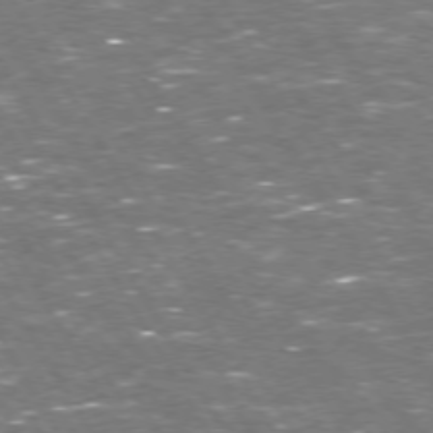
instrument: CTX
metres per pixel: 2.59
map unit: Hpe
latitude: 72.6869
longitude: -123.9906
